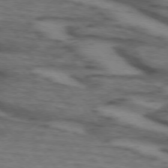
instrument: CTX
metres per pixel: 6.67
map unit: lApd
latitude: 73.6127
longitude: -71.9528
